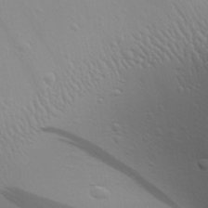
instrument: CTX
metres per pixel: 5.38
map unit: Aa
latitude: 29.7260
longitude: -134.4412
